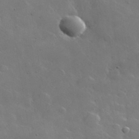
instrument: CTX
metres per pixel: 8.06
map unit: lHvf
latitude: 35.2348
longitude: -91.1214
